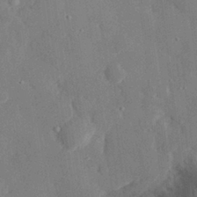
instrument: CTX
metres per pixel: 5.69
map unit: eHh
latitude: 29.2915
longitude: -80.7813
